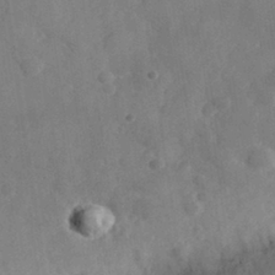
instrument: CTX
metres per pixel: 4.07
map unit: eHh
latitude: 30.4223
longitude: -72.2334
